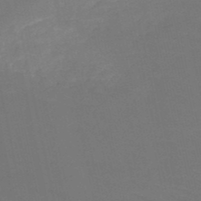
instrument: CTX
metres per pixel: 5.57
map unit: HNb
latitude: -50.5574
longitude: -43.1781
